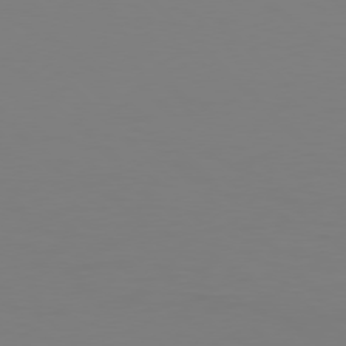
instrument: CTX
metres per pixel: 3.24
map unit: Hpe
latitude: 77.1025
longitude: -132.5735
